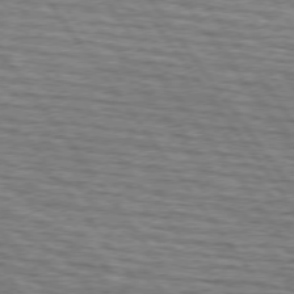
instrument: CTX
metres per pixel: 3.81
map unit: lApd
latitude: 74.6302
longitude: -73.6694
